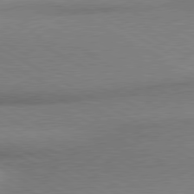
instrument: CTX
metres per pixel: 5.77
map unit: lApd
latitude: 80.3278
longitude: 165.8045
